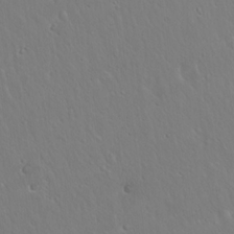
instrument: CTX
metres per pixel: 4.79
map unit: Hto
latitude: 17.4237
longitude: -57.1025
